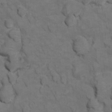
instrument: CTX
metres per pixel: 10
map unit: Ht
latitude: 11.3293
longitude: -33.2726
